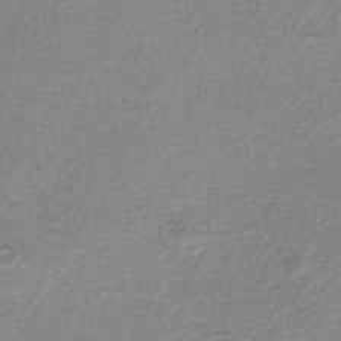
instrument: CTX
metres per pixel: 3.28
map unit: eAb
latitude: -38.2362
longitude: 51.3699
